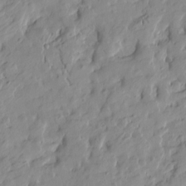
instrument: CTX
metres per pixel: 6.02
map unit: Htu
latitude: -1.1054
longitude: -175.0081
